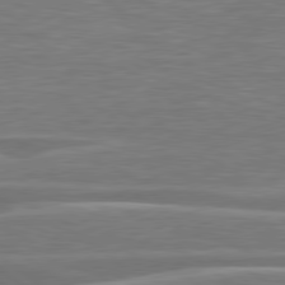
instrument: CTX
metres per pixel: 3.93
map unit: lApd
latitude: 79.7072
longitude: -126.4034
